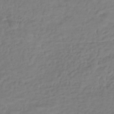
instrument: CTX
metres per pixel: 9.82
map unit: lHb
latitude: -39.3321
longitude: 71.2943
